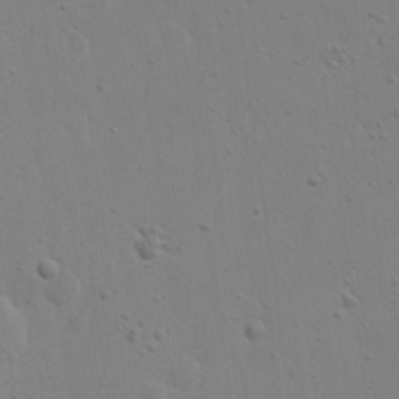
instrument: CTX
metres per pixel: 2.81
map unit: eHh
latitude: 21.8395
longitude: -68.9136
